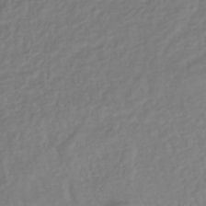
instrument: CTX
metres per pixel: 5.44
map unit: lHb
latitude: -37.2942
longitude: 70.1228
